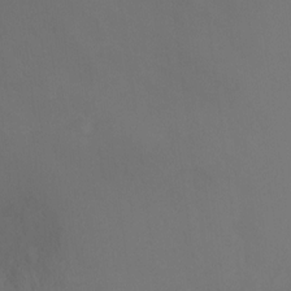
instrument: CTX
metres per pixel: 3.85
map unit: Ht
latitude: -15.9178
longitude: -42.4223
